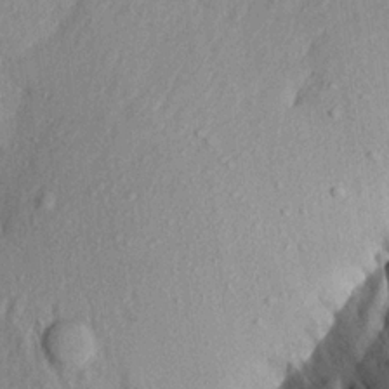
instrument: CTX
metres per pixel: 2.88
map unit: Aa
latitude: 18.3845
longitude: -145.7827
